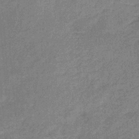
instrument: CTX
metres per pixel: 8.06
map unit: HNb
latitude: -31.2565
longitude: 60.6518
